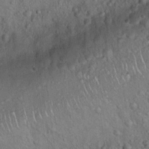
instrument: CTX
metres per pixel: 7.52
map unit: Hto
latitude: 18.2900
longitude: -53.0648
